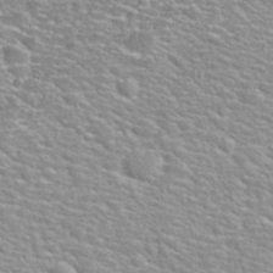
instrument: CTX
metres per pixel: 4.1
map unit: Hto
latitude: 30.3279
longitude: -49.0836
